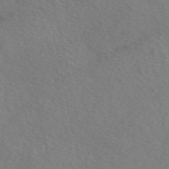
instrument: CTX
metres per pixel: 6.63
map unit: eAb
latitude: 50.5923
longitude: 110.7841
